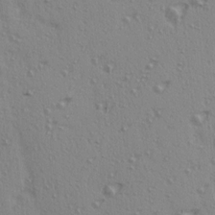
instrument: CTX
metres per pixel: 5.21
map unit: Ave
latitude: 15.0837
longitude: -105.3860
